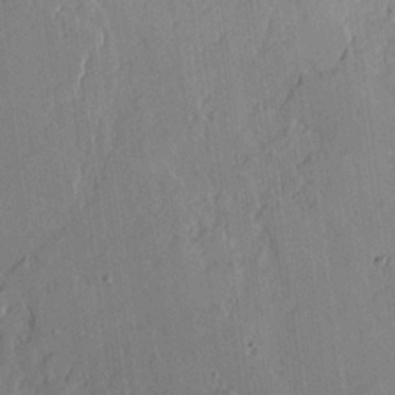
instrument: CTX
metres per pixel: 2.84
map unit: Aa
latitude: 18.7624
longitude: -126.7435
